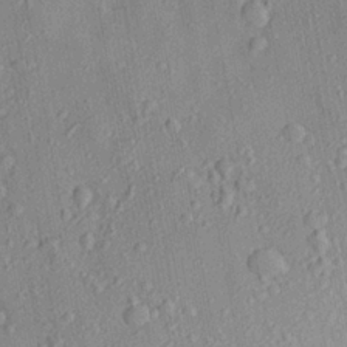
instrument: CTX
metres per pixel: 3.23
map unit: Aa
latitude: 22.0633
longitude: -142.7813
